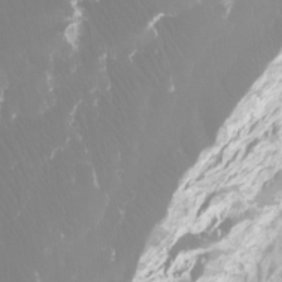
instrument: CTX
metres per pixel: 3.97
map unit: Htu
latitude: -12.9542
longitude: -45.8205
